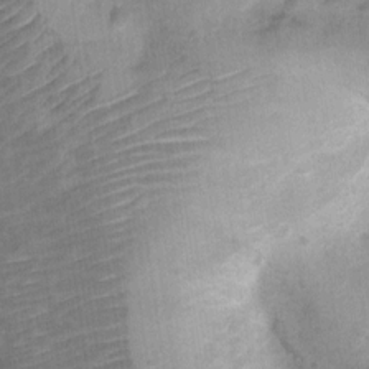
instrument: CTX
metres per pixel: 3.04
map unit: Ht
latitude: 4.7813
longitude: -29.6505
